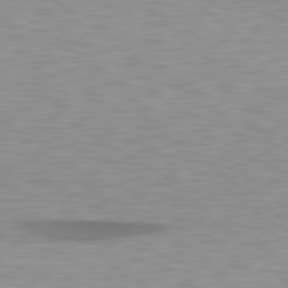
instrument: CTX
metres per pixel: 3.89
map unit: lApd
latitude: 79.4238
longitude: -89.3293
